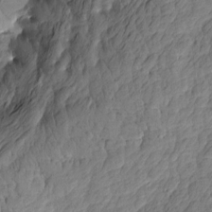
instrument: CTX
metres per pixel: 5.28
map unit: Htu
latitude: 0.8569
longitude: -175.5560
